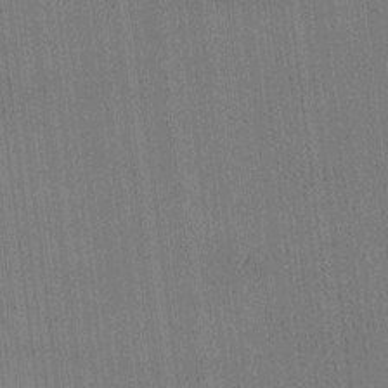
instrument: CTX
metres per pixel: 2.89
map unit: HNhu
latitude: 8.2712
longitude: 15.7667
